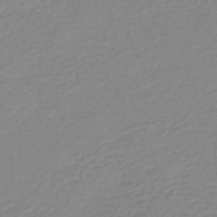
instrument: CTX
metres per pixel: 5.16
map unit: lHb
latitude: -36.0472
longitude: 70.4818
